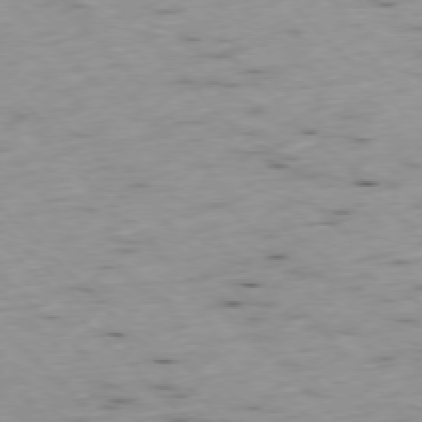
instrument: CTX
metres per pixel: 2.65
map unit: Ap
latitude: -77.4454
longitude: -61.4993
